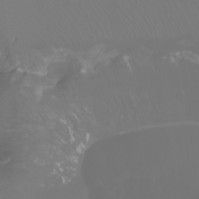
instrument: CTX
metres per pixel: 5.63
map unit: Aa
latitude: -6.7841
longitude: -71.6883
